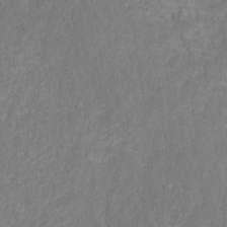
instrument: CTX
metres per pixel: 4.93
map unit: HNhu
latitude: -27.9367
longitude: 73.8611
